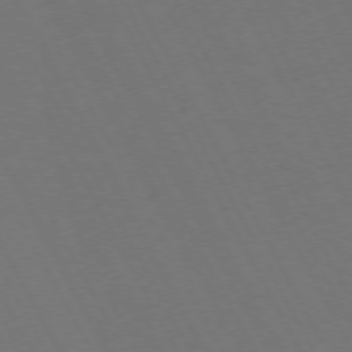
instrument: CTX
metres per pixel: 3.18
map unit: Hpe
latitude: 72.2523
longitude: -126.9703
